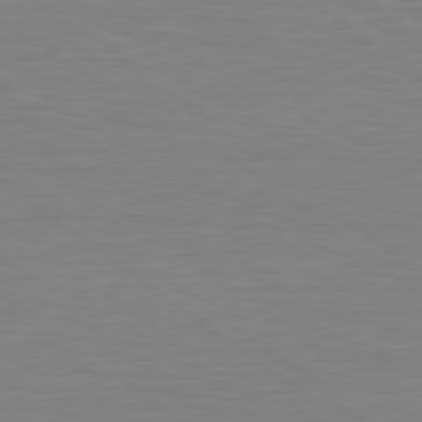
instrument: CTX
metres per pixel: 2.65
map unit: lApd
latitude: 79.0459
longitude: -89.8962
